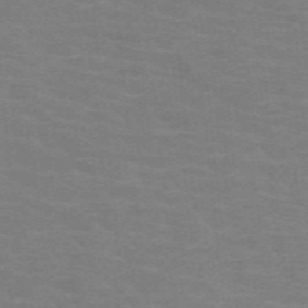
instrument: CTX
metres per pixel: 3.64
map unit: HNb
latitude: -46.9164
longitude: -45.8961
